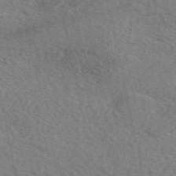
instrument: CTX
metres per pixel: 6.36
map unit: eAb
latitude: 51.6127
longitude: 113.9178
